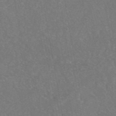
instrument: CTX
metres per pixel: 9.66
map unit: eAb
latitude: 46.8758
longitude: 106.8786
